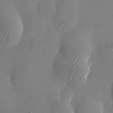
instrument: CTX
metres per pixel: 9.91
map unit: Nhu
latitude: -24.8975
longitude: -70.5923
